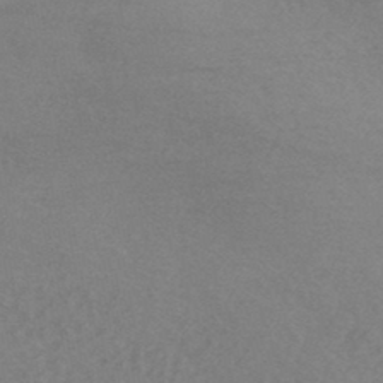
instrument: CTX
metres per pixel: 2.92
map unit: HNhu
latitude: -44.9542
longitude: 93.0675
